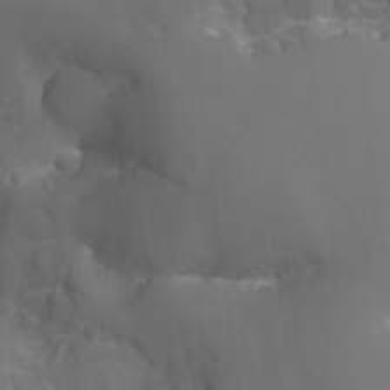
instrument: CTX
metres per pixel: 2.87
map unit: Aa
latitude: -13.5021
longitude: -67.3670
